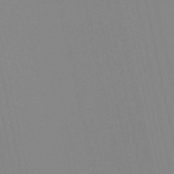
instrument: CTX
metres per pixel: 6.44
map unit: lHb
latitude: -48.9731
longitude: 75.4266
